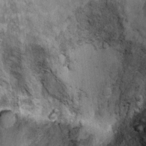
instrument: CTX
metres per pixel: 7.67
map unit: Ht
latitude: 9.4993
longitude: -37.0836
